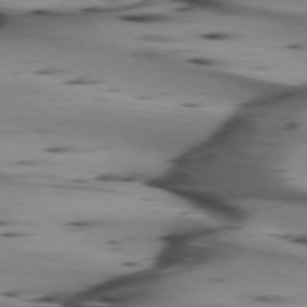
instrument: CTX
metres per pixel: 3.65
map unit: lApd
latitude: 74.8947
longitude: -65.3482
